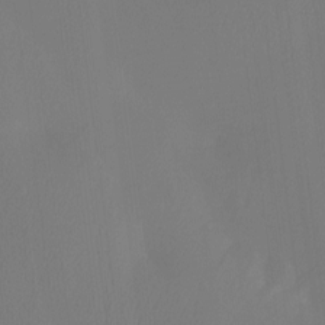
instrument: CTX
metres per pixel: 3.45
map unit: Htu
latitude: -12.8030
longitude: -48.8380
